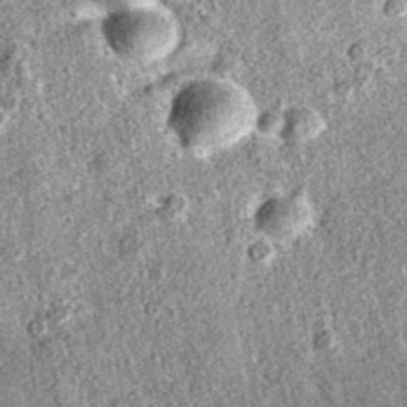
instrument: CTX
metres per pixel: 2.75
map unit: eAb
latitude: 36.3656
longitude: 110.5385
